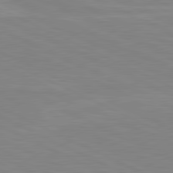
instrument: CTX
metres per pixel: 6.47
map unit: lApd
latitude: 81.1592
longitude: -172.8757
